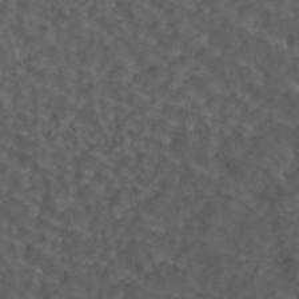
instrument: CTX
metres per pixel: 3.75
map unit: ANa
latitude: 44.2711
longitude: 24.3306
